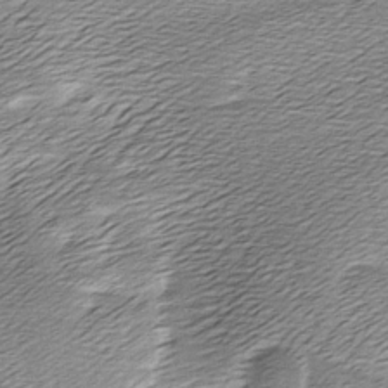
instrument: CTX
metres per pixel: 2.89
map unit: Ave
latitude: -7.6722
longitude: -123.4048
